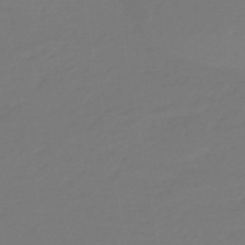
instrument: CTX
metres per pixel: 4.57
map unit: eHb
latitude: -46.5384
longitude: 88.4251
